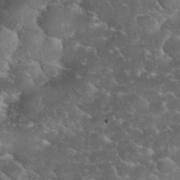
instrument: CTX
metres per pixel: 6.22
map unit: eHh
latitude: 34.7246
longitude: -65.2159
